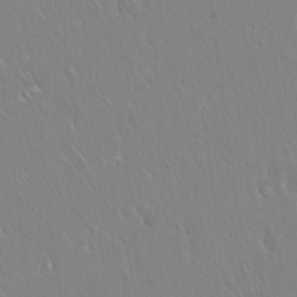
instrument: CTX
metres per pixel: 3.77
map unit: Hto
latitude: 17.3293
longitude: -56.9324
